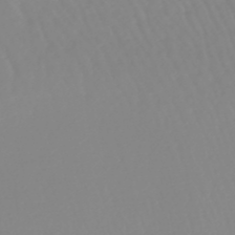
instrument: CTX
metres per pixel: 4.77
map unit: lHb
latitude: -44.6707
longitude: 79.3320
